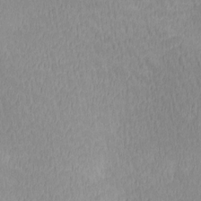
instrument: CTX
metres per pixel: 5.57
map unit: Hve
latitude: 12.1956
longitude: -90.5735
